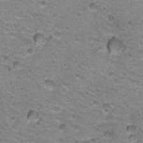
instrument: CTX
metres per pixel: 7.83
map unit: Hto
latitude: 21.8206
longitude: -32.6113
